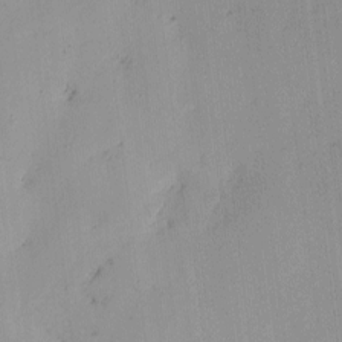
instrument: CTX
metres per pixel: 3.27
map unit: eHh
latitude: -3.9556
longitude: 17.3321
